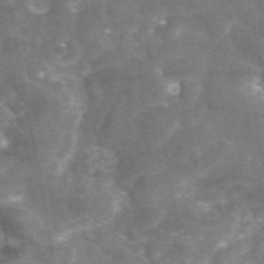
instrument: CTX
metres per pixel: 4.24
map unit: eAb
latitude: 46.0444
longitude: 120.6896
